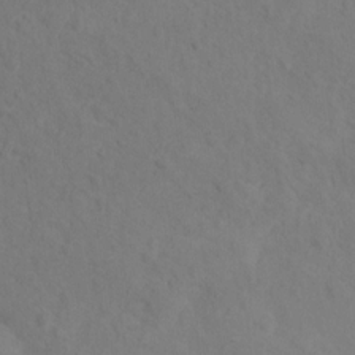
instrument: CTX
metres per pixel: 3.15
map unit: Hto
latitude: 12.5357
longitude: -37.3671
